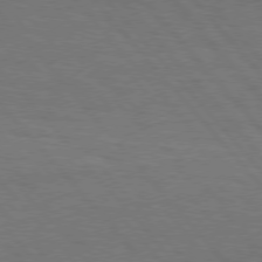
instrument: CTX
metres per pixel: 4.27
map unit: Hpe
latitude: 75.9717
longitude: -137.9339
